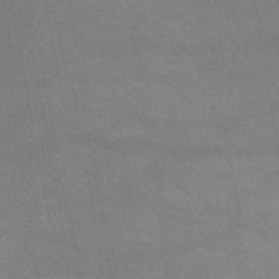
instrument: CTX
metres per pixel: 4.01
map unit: HNb
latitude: -45.4832
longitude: -37.3671
